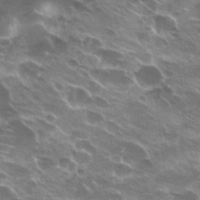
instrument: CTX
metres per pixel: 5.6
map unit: Hto
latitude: 24.5545
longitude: -38.9514
